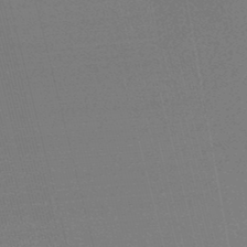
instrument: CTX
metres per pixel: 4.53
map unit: lHb
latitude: -47.1053
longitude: 68.1416
